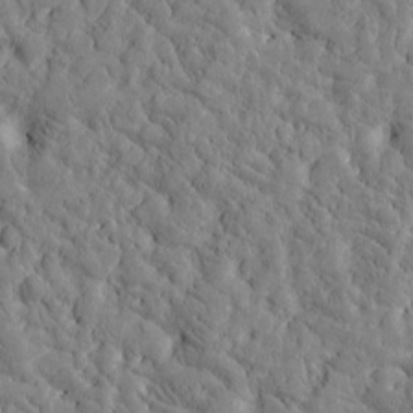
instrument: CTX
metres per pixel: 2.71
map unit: Htu
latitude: -3.2186
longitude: 175.7855
